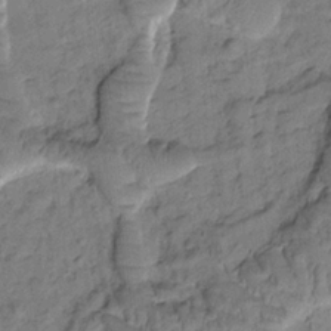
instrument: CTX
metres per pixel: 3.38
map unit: Htu
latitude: -2.0849
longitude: 173.0486
